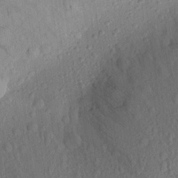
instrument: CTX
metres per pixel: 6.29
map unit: Aa
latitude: 22.9514
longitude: -143.4049
